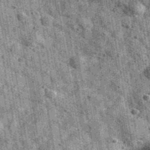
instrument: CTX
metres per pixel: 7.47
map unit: Ave
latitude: 40.5546
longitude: -106.6868
